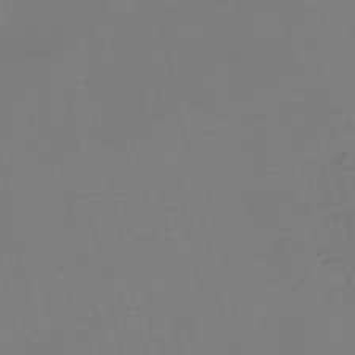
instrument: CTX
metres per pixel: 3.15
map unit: HNb
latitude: -55.4832
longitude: -38.8569
